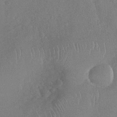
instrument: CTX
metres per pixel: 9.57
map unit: Nhu
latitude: -29.9178
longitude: -60.2144
